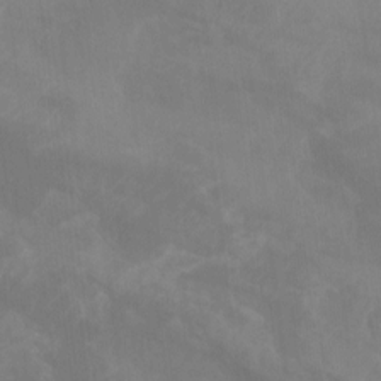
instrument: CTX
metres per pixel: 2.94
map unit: Aa
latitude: -8.8597
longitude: -78.5357
